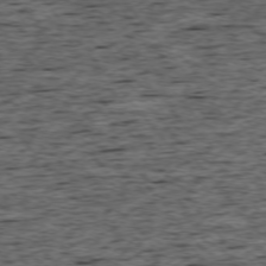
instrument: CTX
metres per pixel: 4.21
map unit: Ap
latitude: -75.3132
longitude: -92.2900
